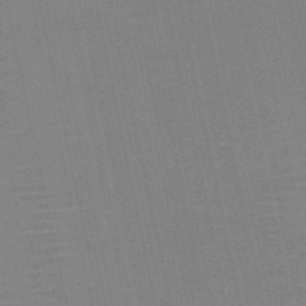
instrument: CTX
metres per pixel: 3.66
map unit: HNb
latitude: -52.4818
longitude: -47.4616
